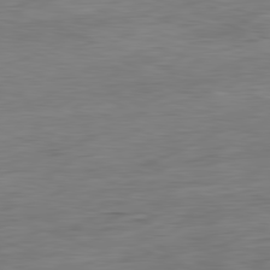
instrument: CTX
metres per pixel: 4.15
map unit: Ap
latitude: -81.7100
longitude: -78.9703
